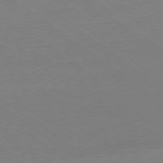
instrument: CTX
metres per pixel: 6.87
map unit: Ap
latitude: -78.5007
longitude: -95.0459
